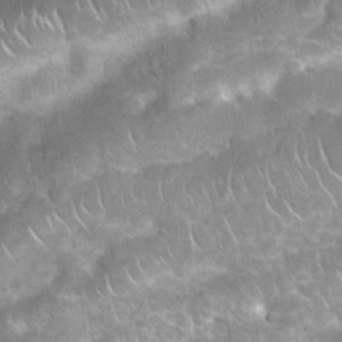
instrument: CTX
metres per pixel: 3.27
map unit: Nhu
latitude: 24.1199
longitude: -61.1781
